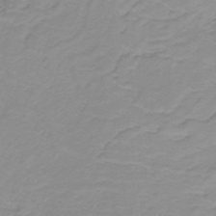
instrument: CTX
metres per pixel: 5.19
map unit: lHb
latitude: -31.6722
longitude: 65.8612
